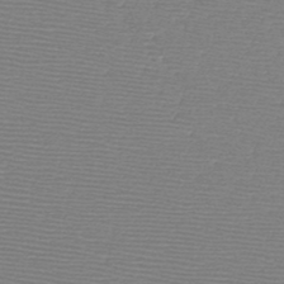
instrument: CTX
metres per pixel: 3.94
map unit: HNb
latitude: -48.0283
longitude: -41.8205
